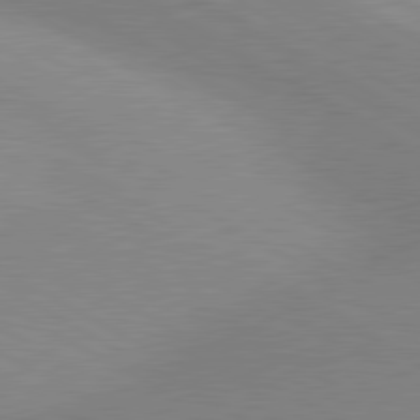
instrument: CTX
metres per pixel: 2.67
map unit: lApd
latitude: 80.6301
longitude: 125.9745
